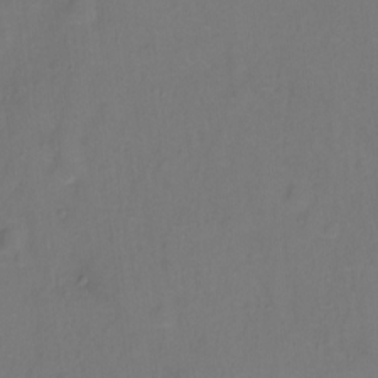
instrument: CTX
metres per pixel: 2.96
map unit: Hto
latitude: -0.1417
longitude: -33.6505
